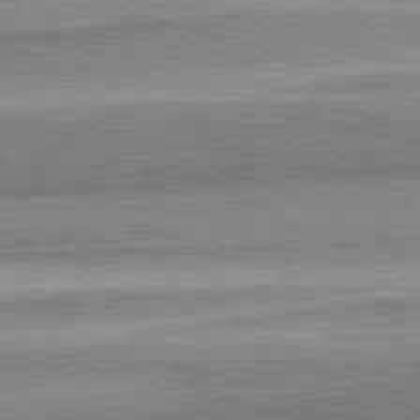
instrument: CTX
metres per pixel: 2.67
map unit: lApd
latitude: 82.5356
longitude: 167.0486
